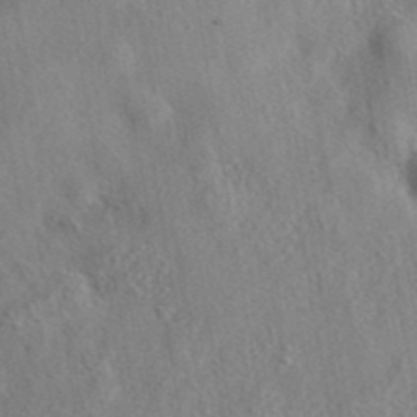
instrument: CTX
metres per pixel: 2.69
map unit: eAb
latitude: 40.3278
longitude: 107.9178
